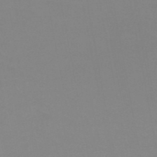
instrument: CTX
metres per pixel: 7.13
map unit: HNb
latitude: -48.1417
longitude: -48.6679
